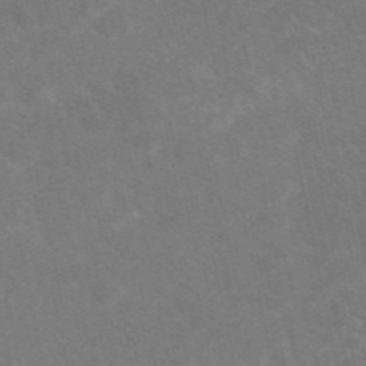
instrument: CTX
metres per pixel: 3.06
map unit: eAb
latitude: 47.6316
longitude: 115.5399
